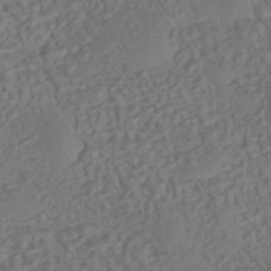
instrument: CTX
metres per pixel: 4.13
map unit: eHh
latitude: -43.1809
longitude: 120.3873
